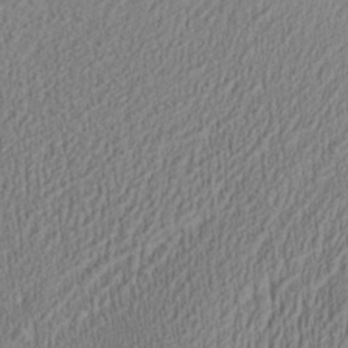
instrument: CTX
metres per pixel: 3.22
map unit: Aa
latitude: 28.5168
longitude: -137.8773
